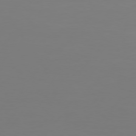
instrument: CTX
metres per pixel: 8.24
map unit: Hpe
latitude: 74.3845
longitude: -129.9528
